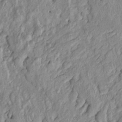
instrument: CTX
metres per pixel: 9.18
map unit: Htu
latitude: -6.0472
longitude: 155.0486
